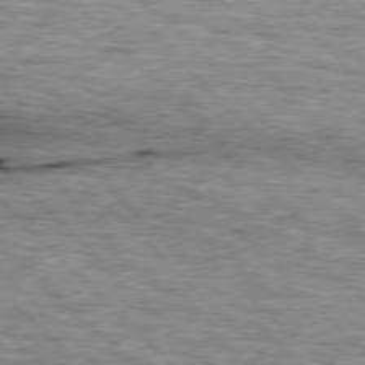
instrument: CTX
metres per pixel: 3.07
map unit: lApd
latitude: 76.8002
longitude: -78.8191
